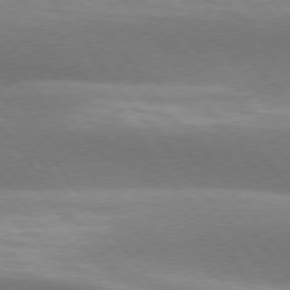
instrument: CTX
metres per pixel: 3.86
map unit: lApd
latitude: 74.8191
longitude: -50.3278
